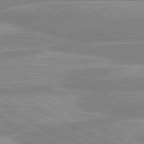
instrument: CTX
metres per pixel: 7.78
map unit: lApd
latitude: 80.6301
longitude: -169.5182
